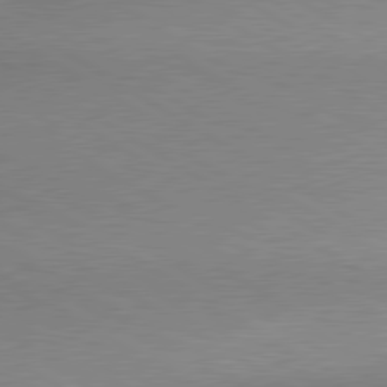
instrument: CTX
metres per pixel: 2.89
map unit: lApd
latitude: 80.0822
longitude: 166.6518
